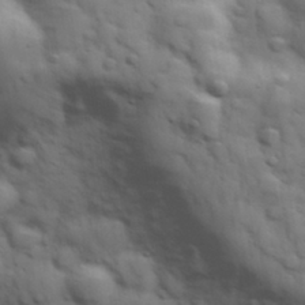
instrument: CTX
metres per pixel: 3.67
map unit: Hve
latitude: 31.7072
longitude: 150.6329
